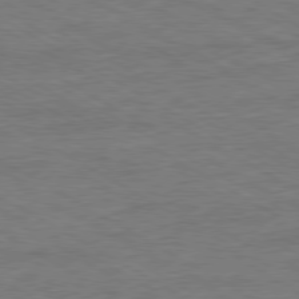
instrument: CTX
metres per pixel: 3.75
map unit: Ap
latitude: -80.5385
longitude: -87.2915
